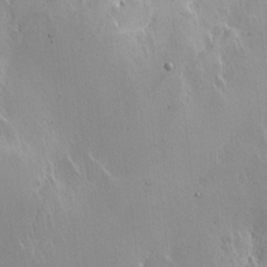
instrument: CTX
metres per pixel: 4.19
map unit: Nhe
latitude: -2.2172
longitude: -59.3293
